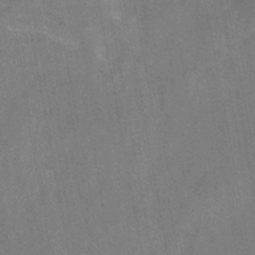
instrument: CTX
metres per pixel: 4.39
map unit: HNhu
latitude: -28.9920
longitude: 67.1809
